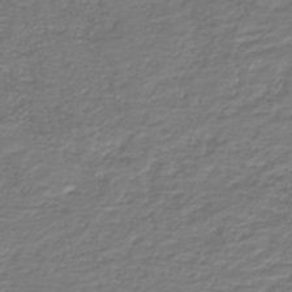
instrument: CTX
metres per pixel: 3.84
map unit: HNb
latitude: -42.5384
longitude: 49.9745
